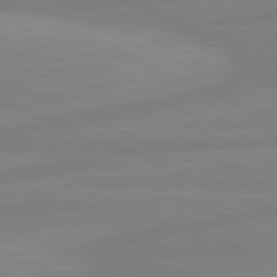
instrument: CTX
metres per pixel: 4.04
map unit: lApd
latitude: 81.6316
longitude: -173.8583
